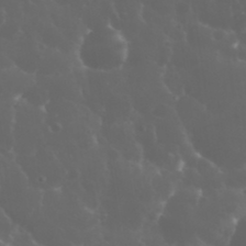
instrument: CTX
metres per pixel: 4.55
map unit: eHh
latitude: 34.2711
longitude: -59.7450
